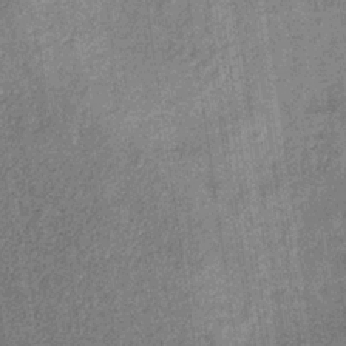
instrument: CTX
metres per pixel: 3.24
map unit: HNb
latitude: -32.1039
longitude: 57.8611
